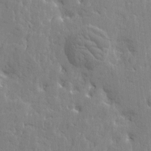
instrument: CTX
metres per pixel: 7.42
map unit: Htu
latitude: -2.3873
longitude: 179.9367
